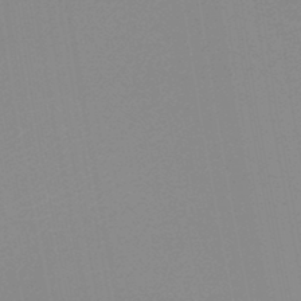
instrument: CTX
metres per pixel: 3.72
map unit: HNb
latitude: -45.0298
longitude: -43.1025
